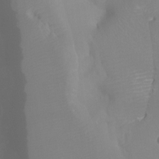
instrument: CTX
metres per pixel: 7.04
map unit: Ht
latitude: -4.3684
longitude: -26.9892
